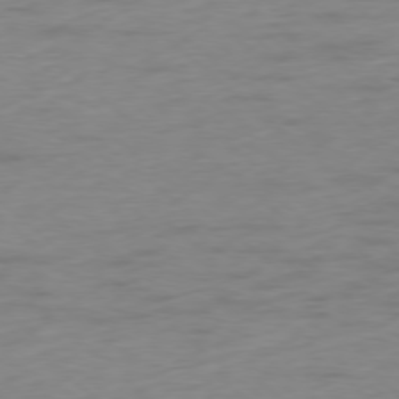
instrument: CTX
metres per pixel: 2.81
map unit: Ap
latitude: -78.1039
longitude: -63.5182
